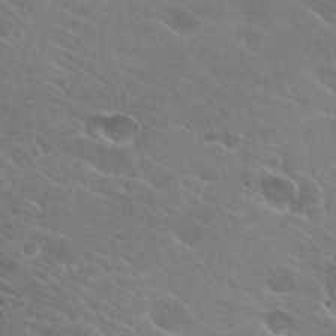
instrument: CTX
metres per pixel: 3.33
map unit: Hto
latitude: 25.2348
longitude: -38.1956
